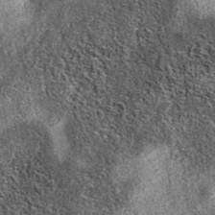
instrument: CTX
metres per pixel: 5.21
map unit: eAb
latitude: 37.6316
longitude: 108.6329
